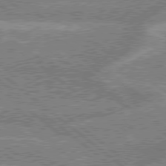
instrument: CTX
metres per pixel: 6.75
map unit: lApd
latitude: 78.9514
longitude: -159.9717
